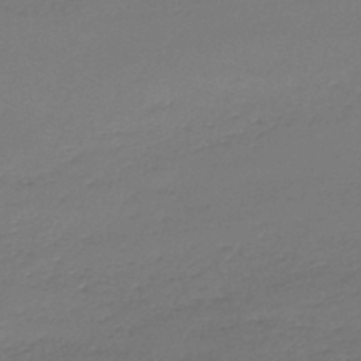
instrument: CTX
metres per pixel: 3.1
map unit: lHb
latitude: -46.2172
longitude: 63.1242
